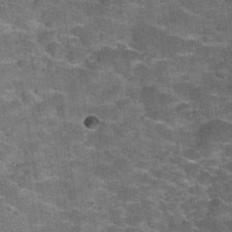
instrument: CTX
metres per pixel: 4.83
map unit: Hto
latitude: 34.6301
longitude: -53.1025
